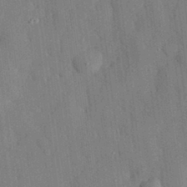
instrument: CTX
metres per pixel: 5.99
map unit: eHh
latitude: 30.0633
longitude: -76.7813
